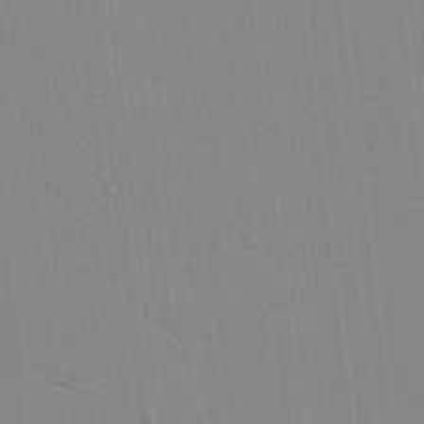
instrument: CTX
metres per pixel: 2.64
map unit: lAvf
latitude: 24.1766
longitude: -111.6694
